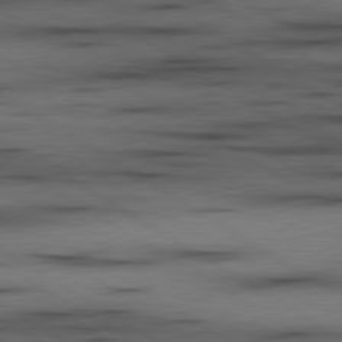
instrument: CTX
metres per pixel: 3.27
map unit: lApd
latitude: 80.0633
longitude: 158.5195
